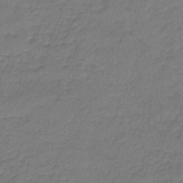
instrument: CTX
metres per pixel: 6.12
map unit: lHb
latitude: -42.5006
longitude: 58.2928
